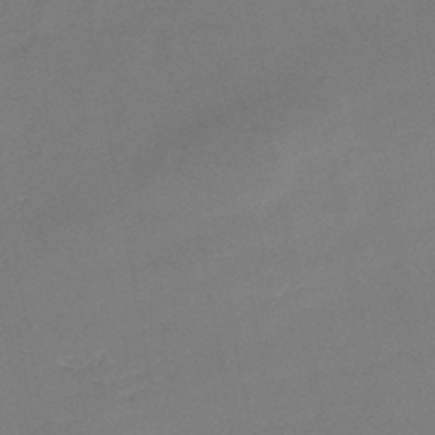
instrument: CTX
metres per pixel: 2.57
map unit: HNb
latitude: -45.5588
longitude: -35.6316
